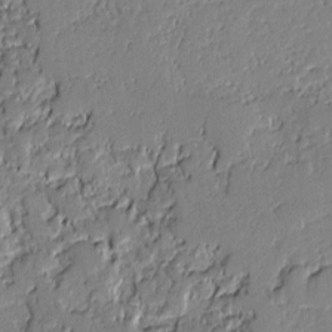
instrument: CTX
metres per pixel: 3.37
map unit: lAvf
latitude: -1.3321
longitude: -108.5356
